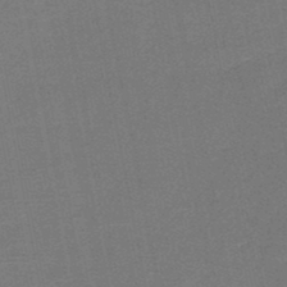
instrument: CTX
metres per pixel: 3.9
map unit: HNb
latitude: -48.1984
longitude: -42.2145
